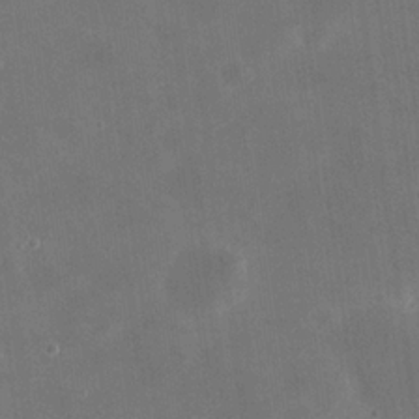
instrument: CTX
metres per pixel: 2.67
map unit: eHh
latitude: 20.0255
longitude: -65.9906
